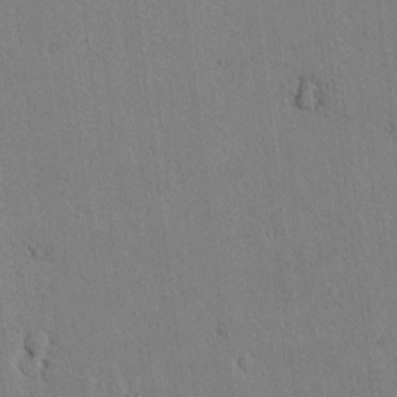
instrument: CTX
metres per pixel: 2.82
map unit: lAvf
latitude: 7.7827
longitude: 168.7274
